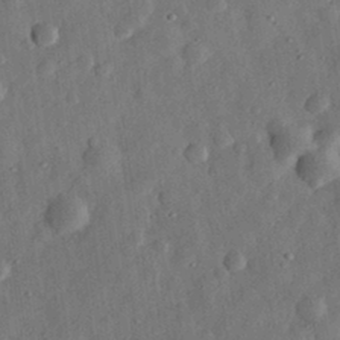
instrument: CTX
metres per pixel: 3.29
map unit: eHh
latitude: 31.3671
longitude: -76.1200
